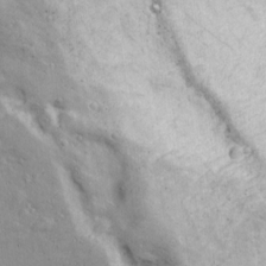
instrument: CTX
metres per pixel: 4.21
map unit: Ave
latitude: 18.5923
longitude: -132.5924
